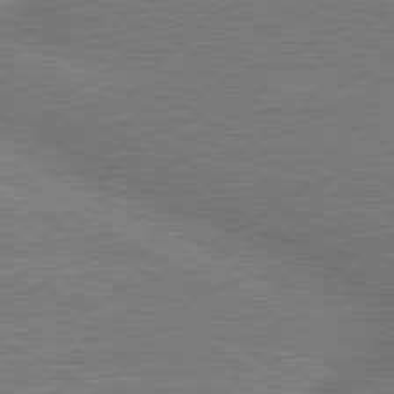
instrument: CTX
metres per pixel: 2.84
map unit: lApd
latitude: 80.6868
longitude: 141.5399
